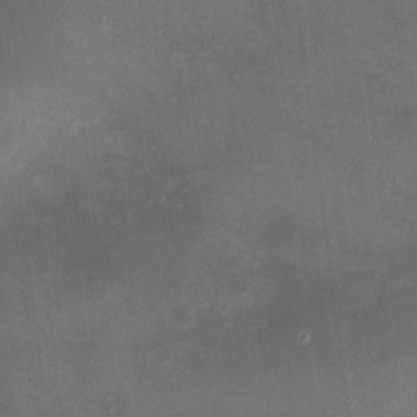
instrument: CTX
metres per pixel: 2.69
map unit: HNhu
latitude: 10.2145
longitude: 11.2754
